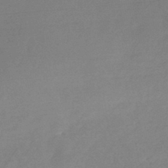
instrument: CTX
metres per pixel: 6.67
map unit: HNhu
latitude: -44.6141
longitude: 91.6344
